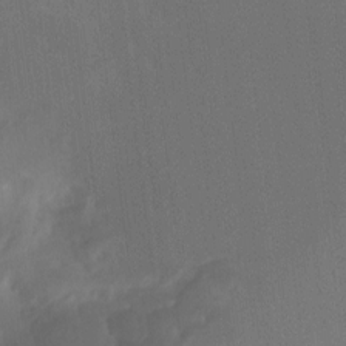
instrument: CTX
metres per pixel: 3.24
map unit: Ht
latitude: -8.4818
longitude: -39.0647
